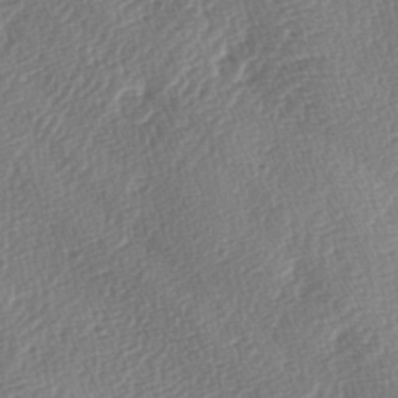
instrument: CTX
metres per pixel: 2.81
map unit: lAa
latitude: -3.4832
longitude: -129.0647
